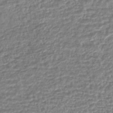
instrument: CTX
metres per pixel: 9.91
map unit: lHb
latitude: -41.7289
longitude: 71.8989
